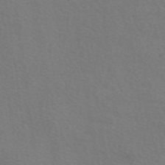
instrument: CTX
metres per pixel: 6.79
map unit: eAb
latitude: 50.3467
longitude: 112.7841
